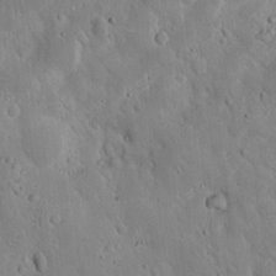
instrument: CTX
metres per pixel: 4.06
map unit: lAvf
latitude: 9.8583
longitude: 168.7274
